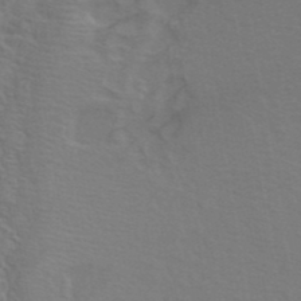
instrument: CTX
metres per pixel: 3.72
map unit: ANa
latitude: 39.9528
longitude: 28.5763
